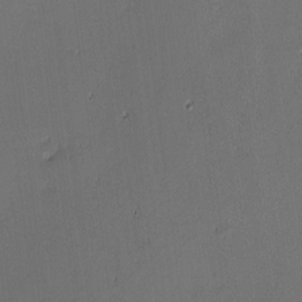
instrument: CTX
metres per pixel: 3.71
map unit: eHh
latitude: -3.7666
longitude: -83.1403
